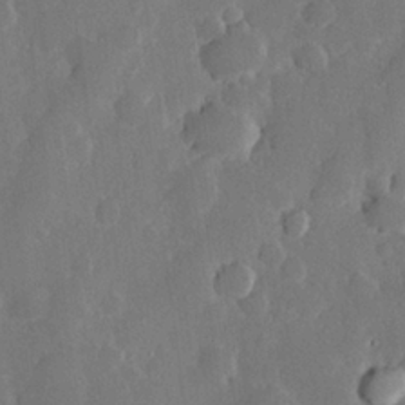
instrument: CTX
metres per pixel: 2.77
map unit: Hve
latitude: 25.1592
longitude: 150.7652
